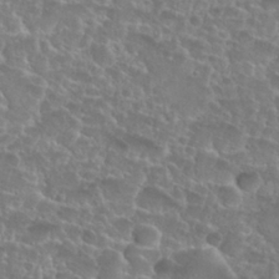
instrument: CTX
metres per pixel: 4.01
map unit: Nhu
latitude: 27.5749
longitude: -51.7827
